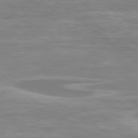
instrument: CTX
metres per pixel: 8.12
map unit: Hpe
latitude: 78.1767
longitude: -126.6113
